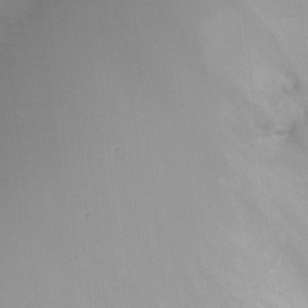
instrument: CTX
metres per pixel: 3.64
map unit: Nhu
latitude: -15.0487
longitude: -56.9891
